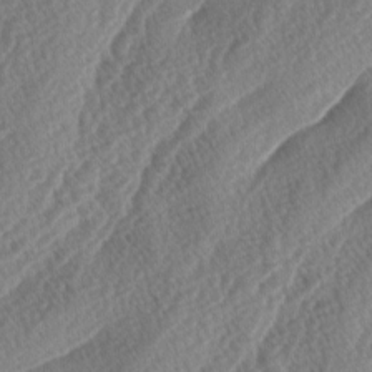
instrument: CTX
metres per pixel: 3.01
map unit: lAa
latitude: -3.7666
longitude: -128.2900
